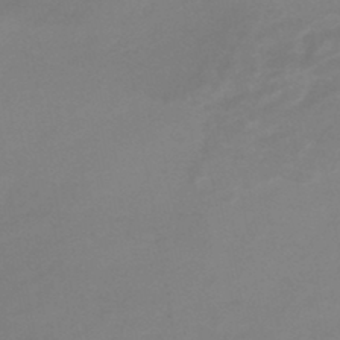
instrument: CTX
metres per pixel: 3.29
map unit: HNb
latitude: -45.3132
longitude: -35.7449
